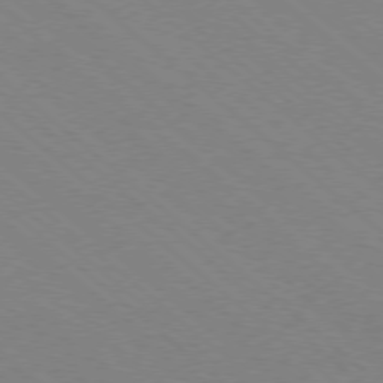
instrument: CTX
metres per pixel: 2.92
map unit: Ap
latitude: -78.2928
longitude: -65.2348
